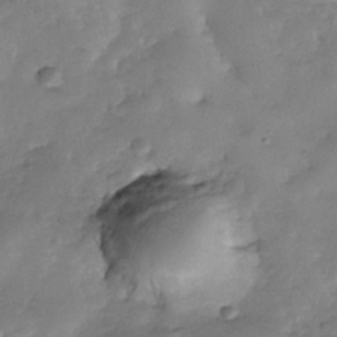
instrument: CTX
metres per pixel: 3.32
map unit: Nhe
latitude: -34.6141
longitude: -143.7450
